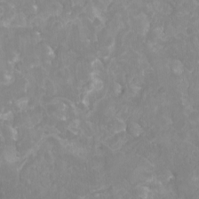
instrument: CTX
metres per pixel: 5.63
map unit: Htu
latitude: -12.4062
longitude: -70.5357
